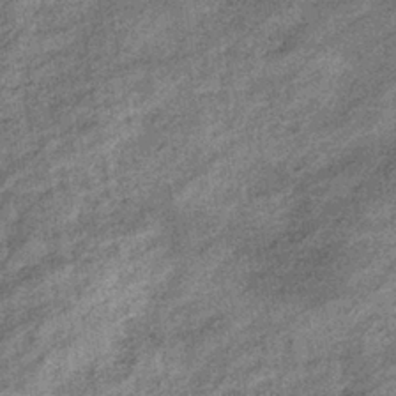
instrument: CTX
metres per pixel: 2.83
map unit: eHb
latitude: -38.0283
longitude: 79.2565
